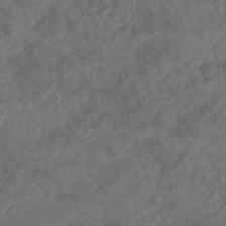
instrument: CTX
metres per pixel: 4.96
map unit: Nhu
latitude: -31.0108
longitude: -62.3090
